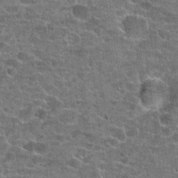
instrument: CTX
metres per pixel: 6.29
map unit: Hto
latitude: 21.1592
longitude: -43.7639
